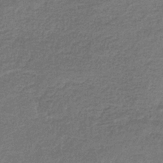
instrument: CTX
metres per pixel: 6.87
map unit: HNb
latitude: -35.3699
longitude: 59.3320
